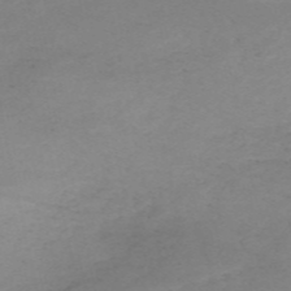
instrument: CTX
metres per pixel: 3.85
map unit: HNb
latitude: -54.9164
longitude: -48.8380
